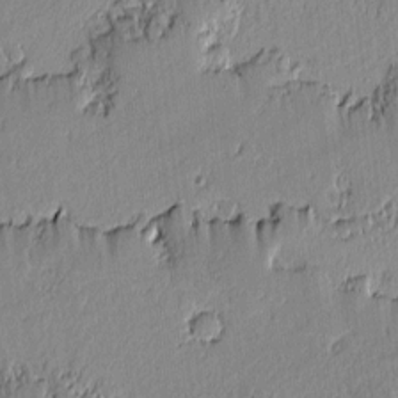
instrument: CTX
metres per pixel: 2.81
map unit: lAvf
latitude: -1.2943
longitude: -107.4426
